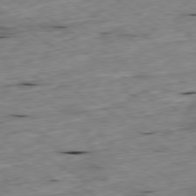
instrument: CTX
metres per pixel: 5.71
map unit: Ap
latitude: -79.9367
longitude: -90.9703
